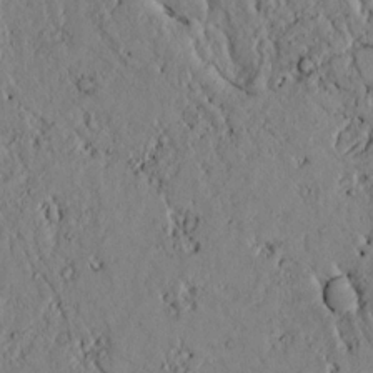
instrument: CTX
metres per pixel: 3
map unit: lAvf
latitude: 5.8394
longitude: 159.8233
